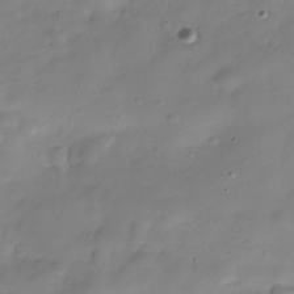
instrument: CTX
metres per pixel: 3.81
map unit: Hve
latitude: -29.8045
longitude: 94.3495
